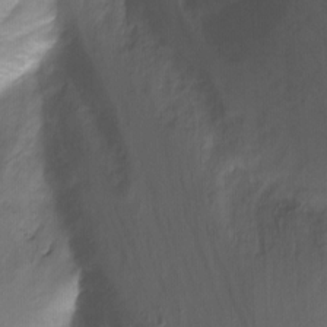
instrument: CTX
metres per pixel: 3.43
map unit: Nhu
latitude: -7.1998
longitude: -45.2159
